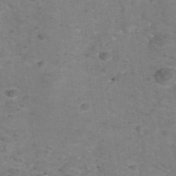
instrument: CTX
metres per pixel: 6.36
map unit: Nhu
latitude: -41.6155
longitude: -84.8380
